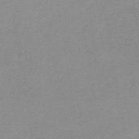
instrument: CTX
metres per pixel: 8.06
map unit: HNb
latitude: -31.8611
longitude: 62.1228
